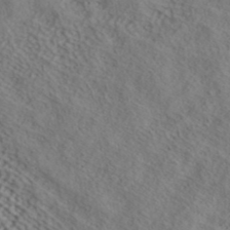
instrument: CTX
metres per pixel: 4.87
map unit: ANa
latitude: 42.3656
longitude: 55.2754
